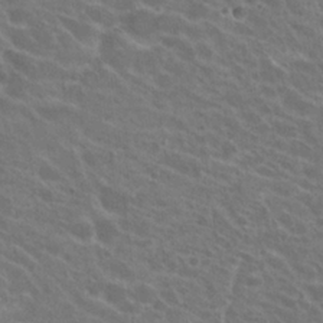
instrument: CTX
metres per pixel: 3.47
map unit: Hto
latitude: 23.2537
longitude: -38.9891
